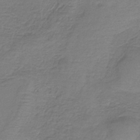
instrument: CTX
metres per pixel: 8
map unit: HNb
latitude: -35.5210
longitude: 53.7099
